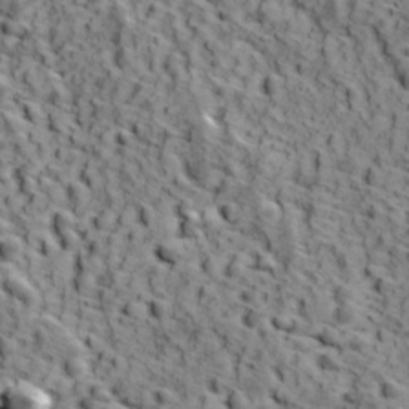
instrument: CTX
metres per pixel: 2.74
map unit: Ave
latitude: 12.0822
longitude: -105.0270
